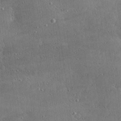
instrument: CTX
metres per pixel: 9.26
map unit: Hve
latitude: 29.0269
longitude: -92.3656
